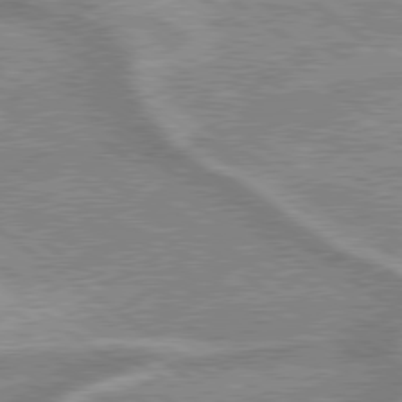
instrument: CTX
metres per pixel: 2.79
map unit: lApd
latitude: 79.2915
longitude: -168.9136
